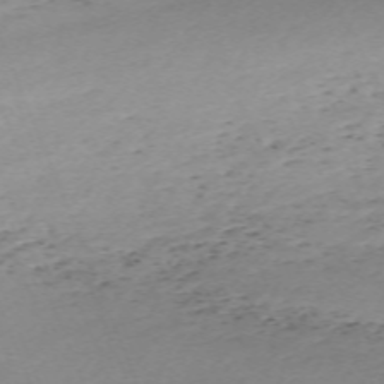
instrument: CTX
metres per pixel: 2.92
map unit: Nhu
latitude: -67.2187
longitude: 39.8800
